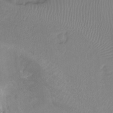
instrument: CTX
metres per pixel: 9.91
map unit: Hto
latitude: -8.1228
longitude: -47.2159
